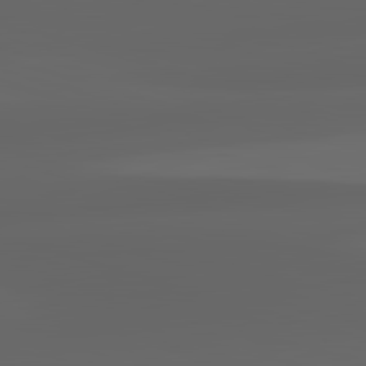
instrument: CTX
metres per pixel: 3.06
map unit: lApd
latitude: 83.0458
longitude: -133.1781
